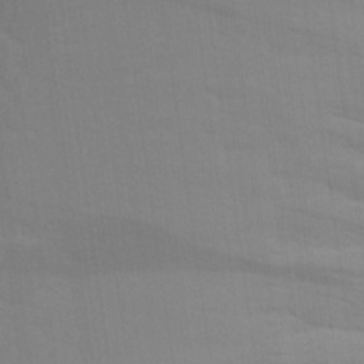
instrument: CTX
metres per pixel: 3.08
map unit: Aa
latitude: 25.9717
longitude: -145.8016
